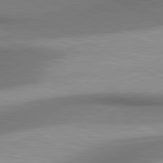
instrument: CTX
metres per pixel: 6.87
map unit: lApd
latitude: 80.6868
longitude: 162.0850
